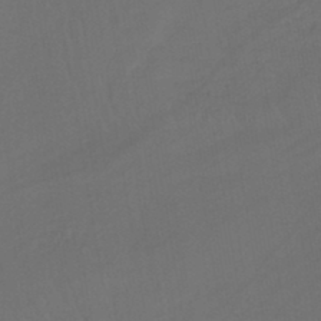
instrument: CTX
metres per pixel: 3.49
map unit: lHb
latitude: -43.8989
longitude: 64.5196
